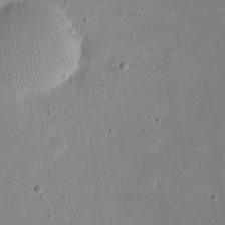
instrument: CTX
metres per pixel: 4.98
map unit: eHh
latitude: 21.1214
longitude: -70.5168
